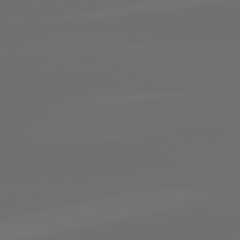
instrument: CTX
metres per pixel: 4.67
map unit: lApd
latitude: 82.3089
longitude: -160.0255
